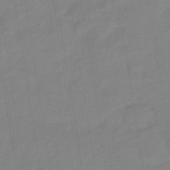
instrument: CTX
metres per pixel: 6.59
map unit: eHb
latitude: -48.2929
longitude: 87.5777
